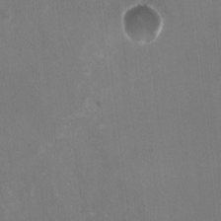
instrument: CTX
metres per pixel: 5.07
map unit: HNhu
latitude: -0.7464
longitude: -2.6112
